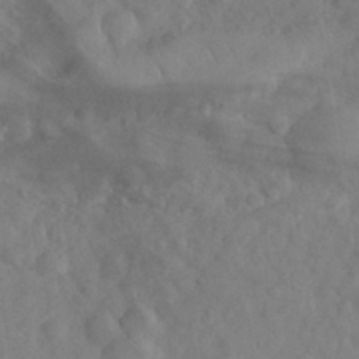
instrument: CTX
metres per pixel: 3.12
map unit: eHh
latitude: 31.0081
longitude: -70.3845
